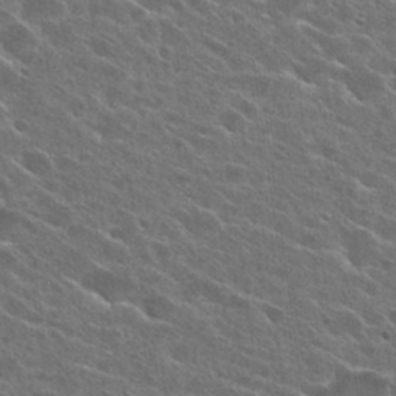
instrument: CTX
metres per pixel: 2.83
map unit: Hto
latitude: 26.7624
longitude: -44.7813
